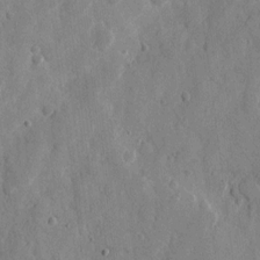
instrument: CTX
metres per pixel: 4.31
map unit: eHh
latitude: 9.9906
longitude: -67.4804
